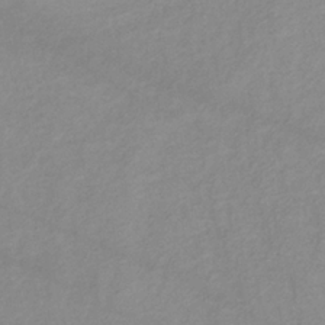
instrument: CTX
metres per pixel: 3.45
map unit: lHb
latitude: -34.7652
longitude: 71.6722
